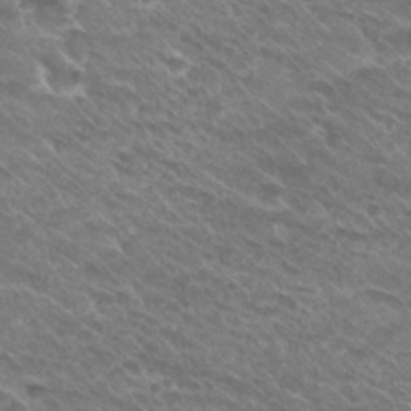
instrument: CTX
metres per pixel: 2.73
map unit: Hto
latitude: 30.3845
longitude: -42.9703
